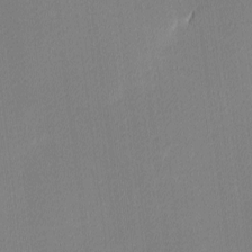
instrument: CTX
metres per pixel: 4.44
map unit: Ave
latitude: 3.4237
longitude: -113.8961
